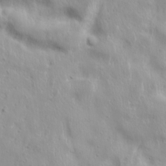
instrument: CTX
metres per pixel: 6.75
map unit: Ave
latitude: 17.5560
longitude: -133.3860
